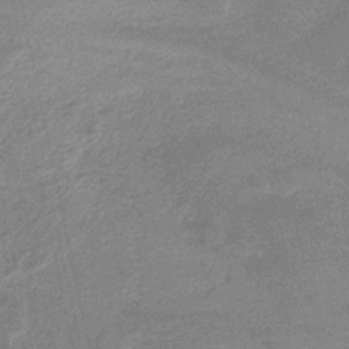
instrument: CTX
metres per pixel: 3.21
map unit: HNb
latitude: -34.6329
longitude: 59.5966
